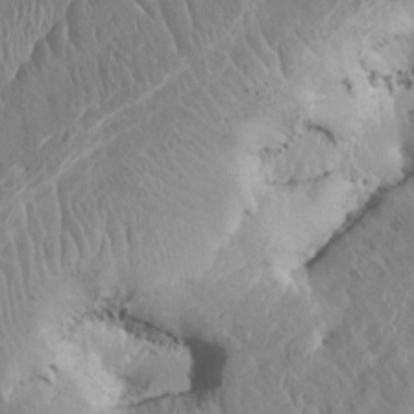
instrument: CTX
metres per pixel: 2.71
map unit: HNhu
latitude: 5.5182
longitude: -6.8002
